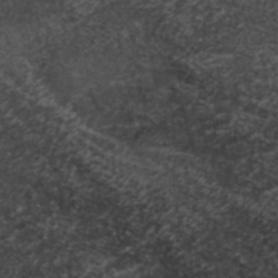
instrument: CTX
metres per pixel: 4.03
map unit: ANa
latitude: 39.3293
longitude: 29.8045
